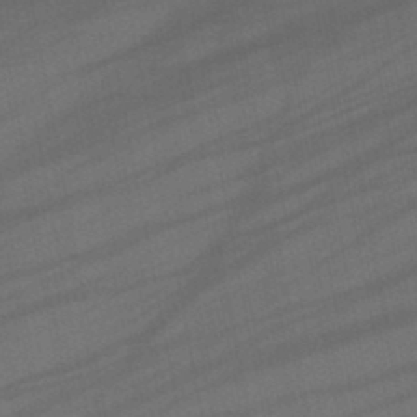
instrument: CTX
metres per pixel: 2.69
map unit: lHb
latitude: -47.4076
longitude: 71.9178
